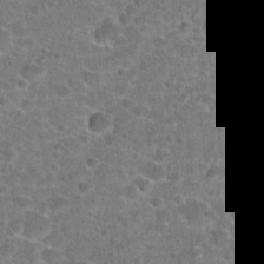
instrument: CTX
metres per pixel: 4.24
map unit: Hto
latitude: 23.6316
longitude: -44.0822
